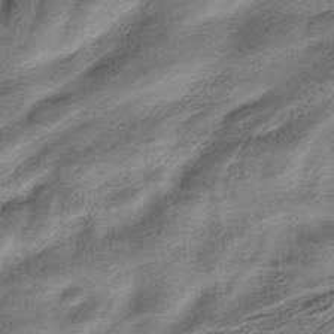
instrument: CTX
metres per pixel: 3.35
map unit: HNhu
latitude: -41.8989
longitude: 105.6910
